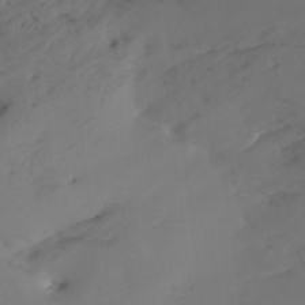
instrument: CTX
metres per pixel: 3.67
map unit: ANa
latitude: 41.0080
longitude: 53.3509
